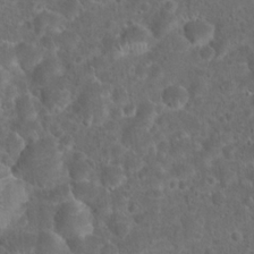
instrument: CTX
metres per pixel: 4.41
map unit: Hto
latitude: 18.0633
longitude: -41.5749
